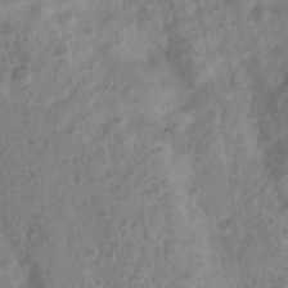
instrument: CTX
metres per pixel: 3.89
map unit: Nhu
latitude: 7.9717
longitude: -22.0444
